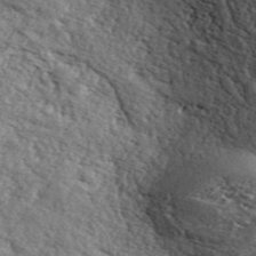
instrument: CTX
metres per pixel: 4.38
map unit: ANa
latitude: 44.1578
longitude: 46.0850
